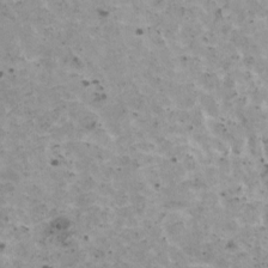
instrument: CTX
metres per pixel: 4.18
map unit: HNhu
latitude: 0.8946
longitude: 2.7652
